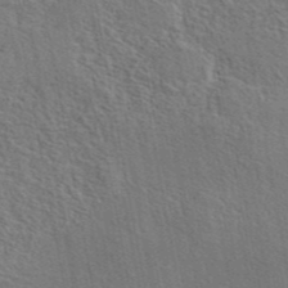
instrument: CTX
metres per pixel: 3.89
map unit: eAb
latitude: 43.6505
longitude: 113.5210
